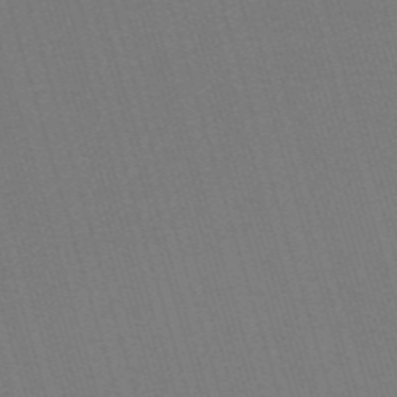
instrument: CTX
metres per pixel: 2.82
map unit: HNb
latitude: -55.4077
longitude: -45.1025
